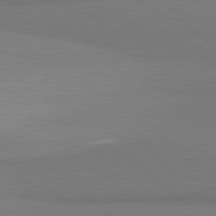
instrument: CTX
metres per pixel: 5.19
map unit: lApd
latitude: 81.2726
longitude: 156.8786
